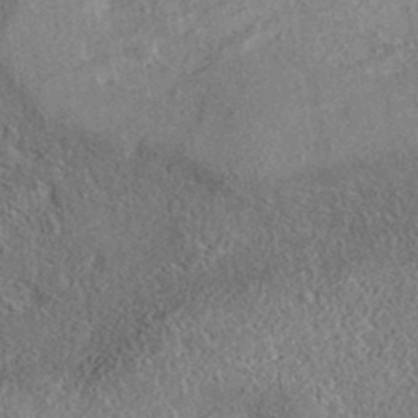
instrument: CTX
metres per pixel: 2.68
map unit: eAb
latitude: 36.9703
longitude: 112.1606
